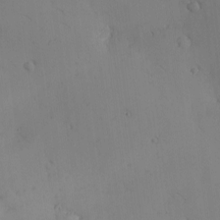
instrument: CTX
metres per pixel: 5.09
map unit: eHh
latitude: -8.8786
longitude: -66.2144
